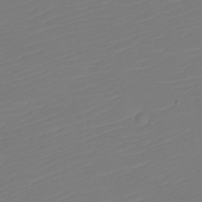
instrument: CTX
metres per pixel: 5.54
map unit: eHh
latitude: -5.8800
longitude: -87.4426
